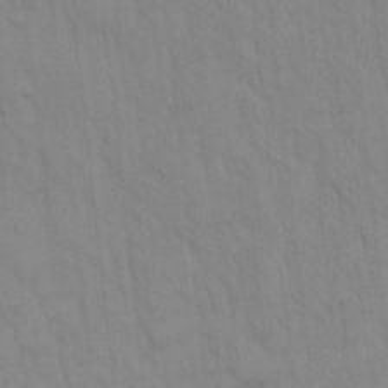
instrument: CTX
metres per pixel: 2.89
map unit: Hto
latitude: 13.4238
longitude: -57.6315
